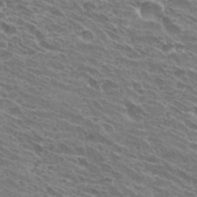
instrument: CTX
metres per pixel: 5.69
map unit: Hto
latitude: 31.8584
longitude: -42.6680
